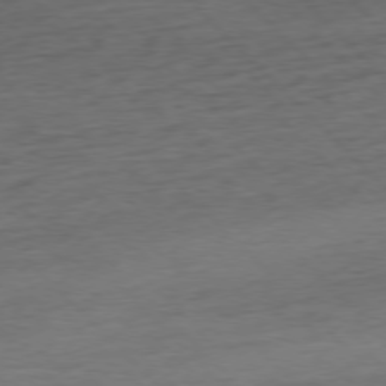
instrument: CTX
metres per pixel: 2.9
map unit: Hpe
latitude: -77.5588
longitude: 14.8786
